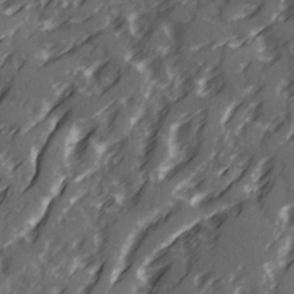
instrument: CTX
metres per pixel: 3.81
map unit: Ave
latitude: 20.6869
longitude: -131.4616
